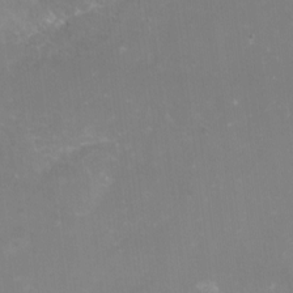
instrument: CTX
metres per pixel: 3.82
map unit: Nhu
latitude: -15.8990
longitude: -57.9717
